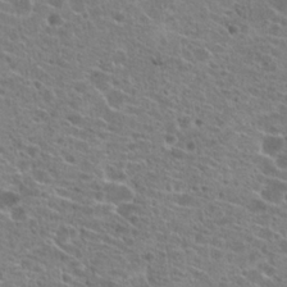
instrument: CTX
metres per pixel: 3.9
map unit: Hto
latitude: 21.8017
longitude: -42.1200
